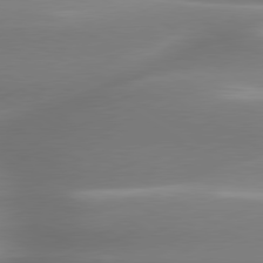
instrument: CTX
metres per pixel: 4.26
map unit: lApd
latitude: 80.0822
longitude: -137.6505
